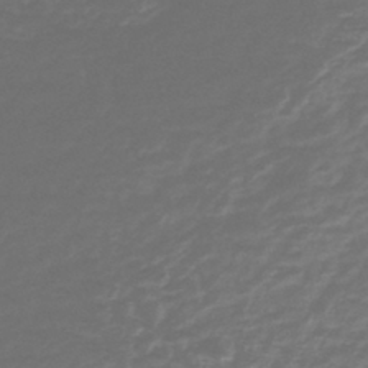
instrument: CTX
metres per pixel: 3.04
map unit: lHb
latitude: -41.2376
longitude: 70.8219
